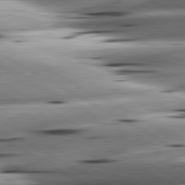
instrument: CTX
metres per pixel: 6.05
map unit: lApd
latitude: 80.8002
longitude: -162.0822
